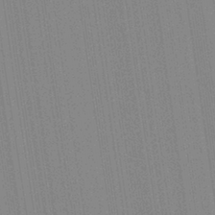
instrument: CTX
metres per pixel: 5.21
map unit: Aa
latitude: 28.1955
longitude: -147.6316
